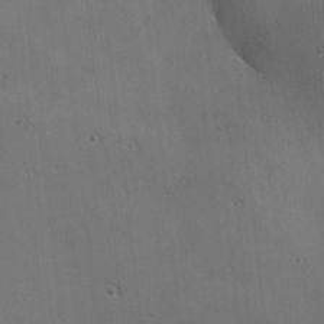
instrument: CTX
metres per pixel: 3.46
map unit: Nhu
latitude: 0.1200
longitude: -77.8016
